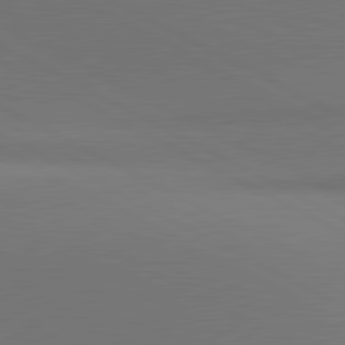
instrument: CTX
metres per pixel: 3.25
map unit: lApd
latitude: 81.2348
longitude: 146.6329
